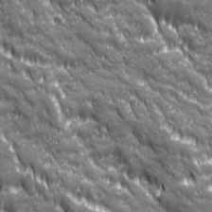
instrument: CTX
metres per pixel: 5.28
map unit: Ave
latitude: 19.8583
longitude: -134.1766
